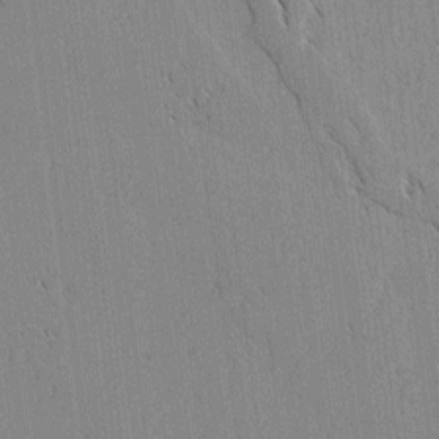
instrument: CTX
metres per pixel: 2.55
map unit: lAvf
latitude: 1.8961
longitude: -107.1214
